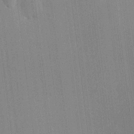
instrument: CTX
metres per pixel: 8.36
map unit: HNhu
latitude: 9.1970
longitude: 15.7289
